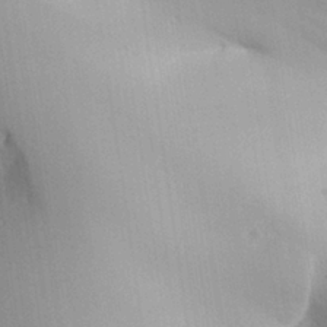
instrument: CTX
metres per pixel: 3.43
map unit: Aa
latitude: 27.4993
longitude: -129.0647
